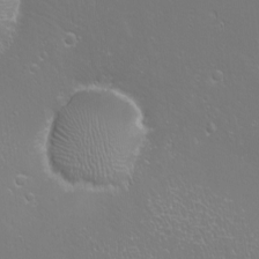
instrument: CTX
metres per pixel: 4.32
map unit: eHh
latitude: -11.0864
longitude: -65.1403
